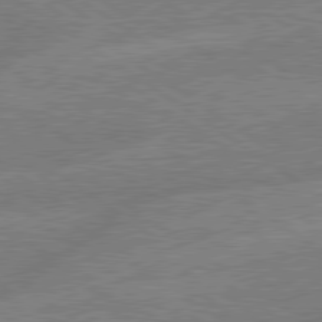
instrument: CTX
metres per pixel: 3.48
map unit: lApd
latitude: 79.4049
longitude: -145.4804
